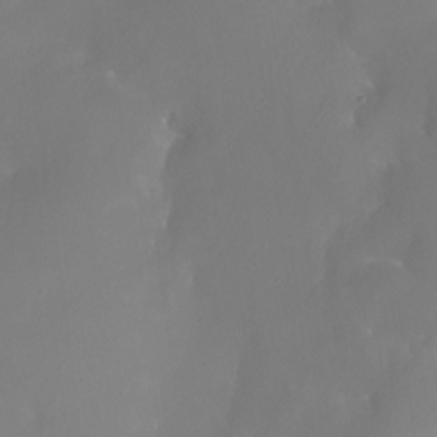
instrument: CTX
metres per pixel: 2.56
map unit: Nhu
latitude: -16.1417
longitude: -57.4048
